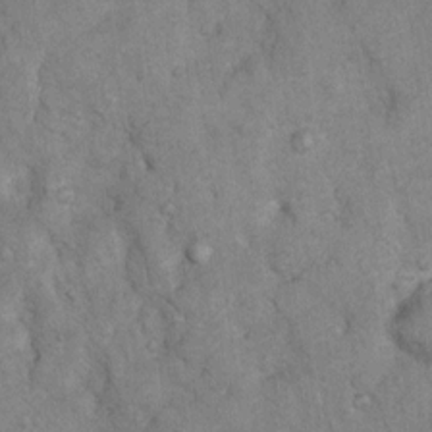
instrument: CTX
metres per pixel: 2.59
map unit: Nhu
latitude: 7.5371
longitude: -23.5938
